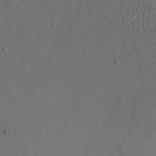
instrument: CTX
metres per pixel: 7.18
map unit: eHh
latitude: 15.8584
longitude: -67.8394
